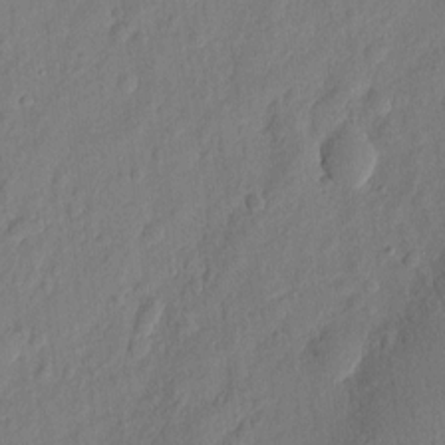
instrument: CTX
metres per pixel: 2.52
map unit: eHh
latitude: 6.9136
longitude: -74.9136
